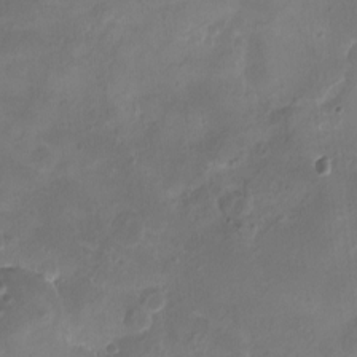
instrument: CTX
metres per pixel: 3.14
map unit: eHh
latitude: -5.7099
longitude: -77.7449
